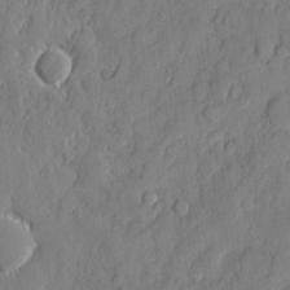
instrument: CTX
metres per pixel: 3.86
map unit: eHh
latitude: 6.4223
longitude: -75.1592
